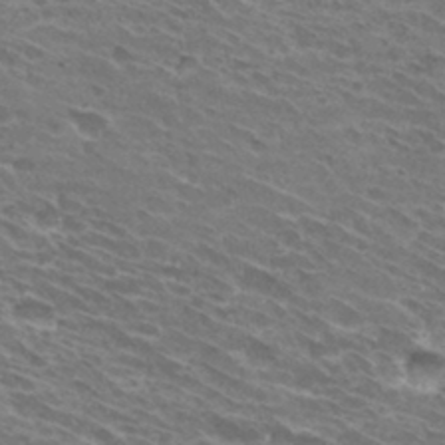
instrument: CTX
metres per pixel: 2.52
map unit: Hto
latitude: 31.8584
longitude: -42.5357
